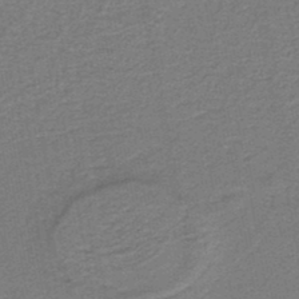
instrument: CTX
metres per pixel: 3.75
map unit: lHb
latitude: -39.7100
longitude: 54.7463
